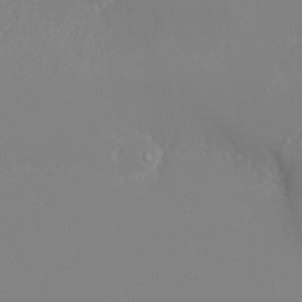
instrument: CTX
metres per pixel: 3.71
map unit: Nhu
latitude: -6.0661
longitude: -88.8191
